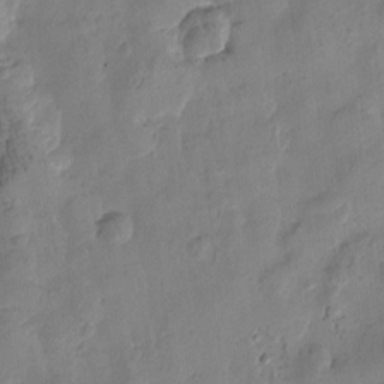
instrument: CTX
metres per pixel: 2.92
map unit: Htu
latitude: -3.3887
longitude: -176.6679
